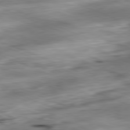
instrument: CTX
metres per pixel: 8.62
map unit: Ap
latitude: -81.9745
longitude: -81.0269
